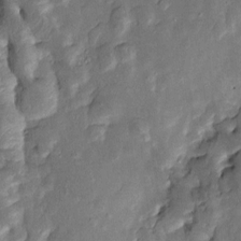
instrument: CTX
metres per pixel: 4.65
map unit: Htu
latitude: 0.0444
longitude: 149.5022
